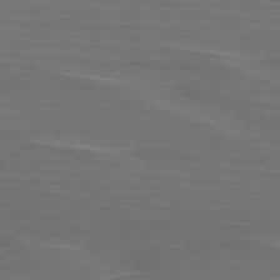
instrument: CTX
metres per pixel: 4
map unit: lApd
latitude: 75.9528
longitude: -79.6883
